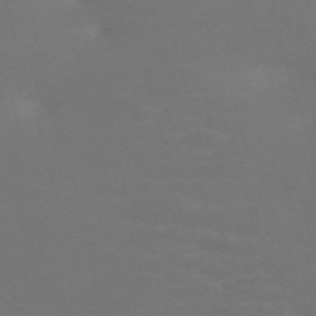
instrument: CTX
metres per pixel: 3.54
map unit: Nve
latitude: -59.6343
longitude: 60.7652
